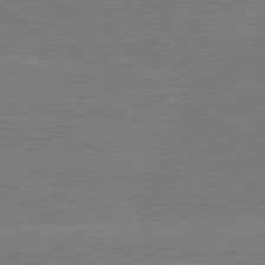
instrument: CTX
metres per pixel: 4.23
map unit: lApd
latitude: 80.8569
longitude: -126.9703
